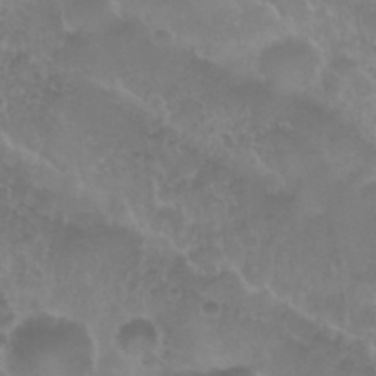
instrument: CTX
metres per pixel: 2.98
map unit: Nhu
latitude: 28.9513
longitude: -55.1403
